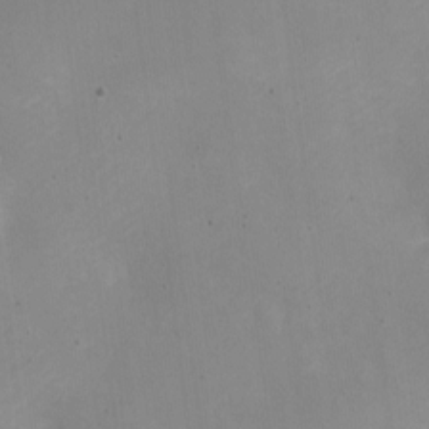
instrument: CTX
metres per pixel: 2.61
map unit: Nhe
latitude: -20.1228
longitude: 144.1039
